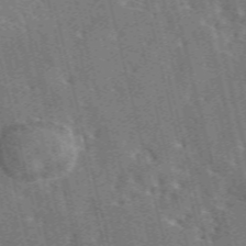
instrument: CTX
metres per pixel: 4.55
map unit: eAb
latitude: 44.7057
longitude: 111.2942
